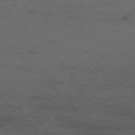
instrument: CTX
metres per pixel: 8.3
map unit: Hpe
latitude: -76.9731
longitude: -18.2900
